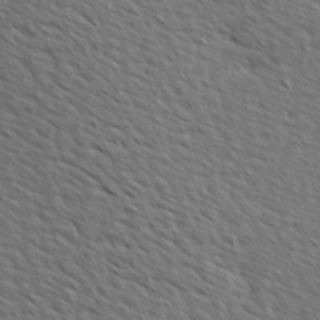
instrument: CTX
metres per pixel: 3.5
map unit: Hve
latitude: 1.8016
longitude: -123.3671
